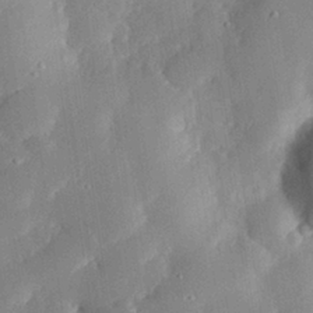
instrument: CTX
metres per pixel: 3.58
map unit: eHh
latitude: 28.5546
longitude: -82.1766
